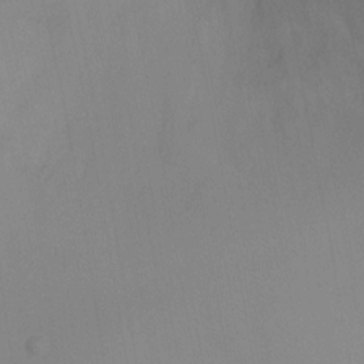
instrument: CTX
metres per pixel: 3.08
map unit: Nhu
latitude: -17.3132
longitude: -47.4805
